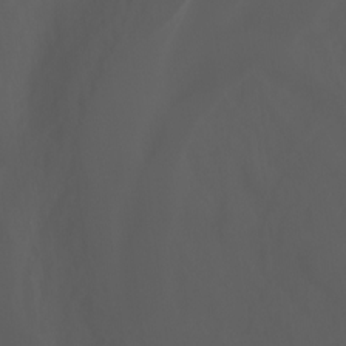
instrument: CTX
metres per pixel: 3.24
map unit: Ht
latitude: -1.1432
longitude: -46.2712
